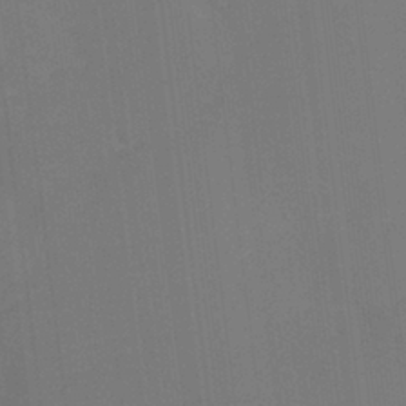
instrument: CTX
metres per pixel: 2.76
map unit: Nhu
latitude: -22.6519
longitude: -56.3467
